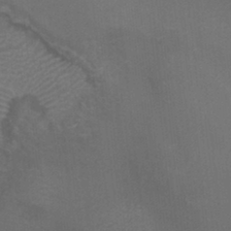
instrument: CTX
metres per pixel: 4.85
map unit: HNhu
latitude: 7.1025
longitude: -1.7260
